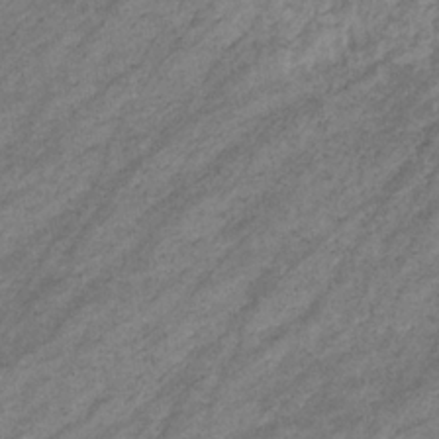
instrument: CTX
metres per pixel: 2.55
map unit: eHb
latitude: -32.6141
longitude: 70.9731
